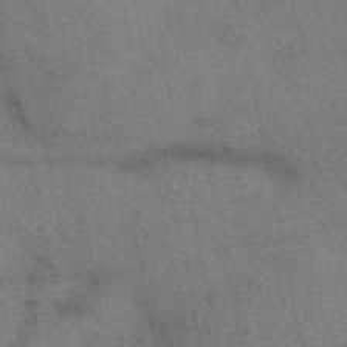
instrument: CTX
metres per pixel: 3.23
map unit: eAb
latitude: 50.1200
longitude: 112.5196
